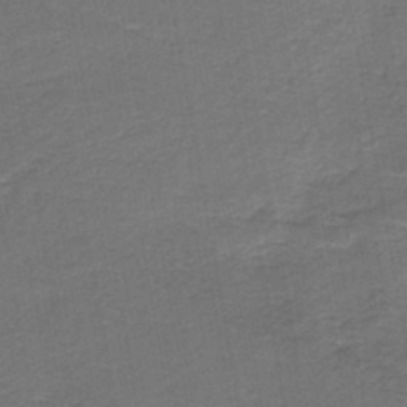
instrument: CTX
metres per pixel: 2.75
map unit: HNb
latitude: -43.2375
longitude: 51.1431
